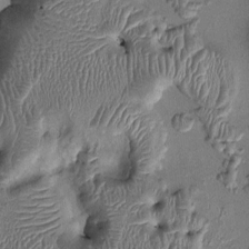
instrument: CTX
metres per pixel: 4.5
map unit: Ht
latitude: -0.9542
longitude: -14.0444
